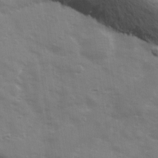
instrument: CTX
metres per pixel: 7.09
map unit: Ave
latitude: 13.0837
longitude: -102.9891
